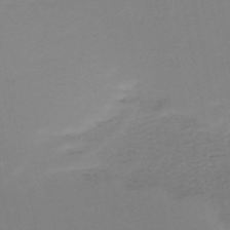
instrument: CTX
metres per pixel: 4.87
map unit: HNb
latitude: -50.5007
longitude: -50.7624
